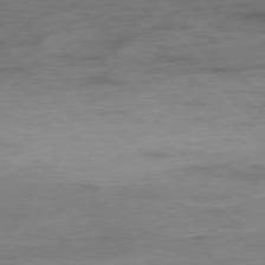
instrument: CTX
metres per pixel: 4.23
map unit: Ap
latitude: -77.8611
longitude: -88.5735
